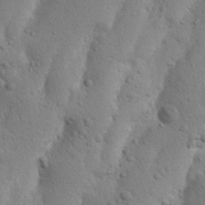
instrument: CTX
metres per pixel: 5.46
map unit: Nhu
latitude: 16.8191
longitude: -75.7072
